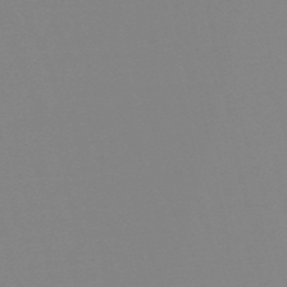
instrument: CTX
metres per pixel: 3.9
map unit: eHb
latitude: -50.3306
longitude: 73.6155
